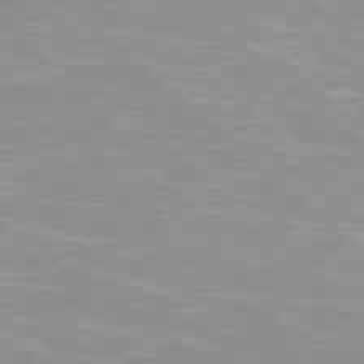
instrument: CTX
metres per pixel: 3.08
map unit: Hpe
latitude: 78.3279
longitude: -140.1955
